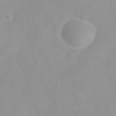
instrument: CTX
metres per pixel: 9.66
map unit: eHh
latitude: 31.6883
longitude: -57.7827
